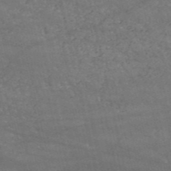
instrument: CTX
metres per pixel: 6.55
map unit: HNb
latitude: -52.8974
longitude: -38.7057
